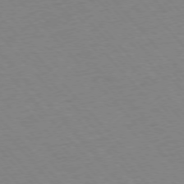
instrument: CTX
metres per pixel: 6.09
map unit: Ap
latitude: -76.5007
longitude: -86.5923
